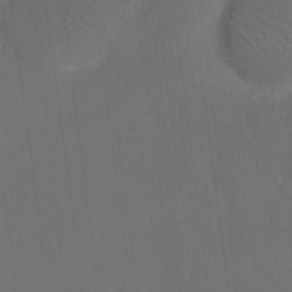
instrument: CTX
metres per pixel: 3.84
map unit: eHh
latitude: 18.7246
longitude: -65.8961
